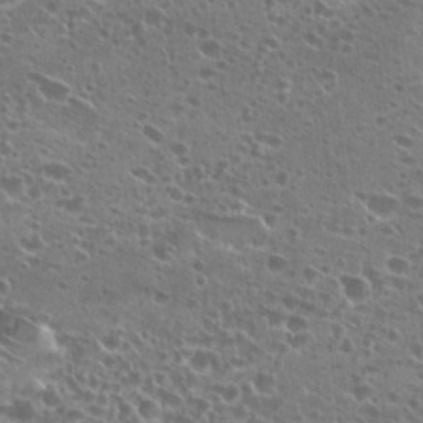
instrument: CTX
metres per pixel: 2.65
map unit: Hto
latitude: 22.8191
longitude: -41.5749
